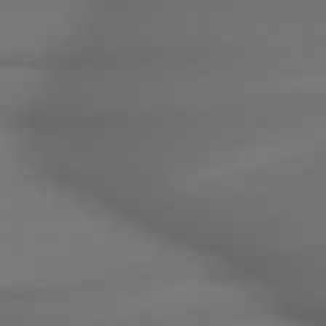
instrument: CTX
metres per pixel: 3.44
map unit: lApd
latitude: 79.6127
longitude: -173.8394
